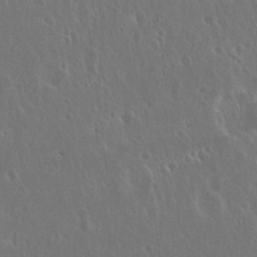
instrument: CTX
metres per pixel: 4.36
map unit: Hto
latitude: 19.1970
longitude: -57.0647
